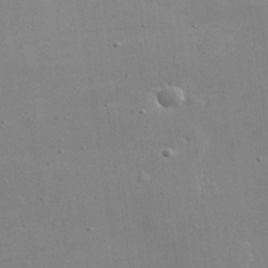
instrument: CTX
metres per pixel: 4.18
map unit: lHvf
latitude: 31.3860
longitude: -89.4427
